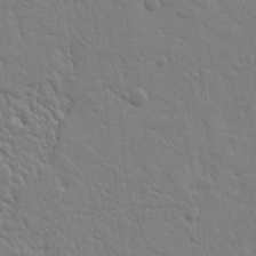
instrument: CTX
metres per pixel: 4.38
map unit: Ht
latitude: 8.8947
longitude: -77.2348
